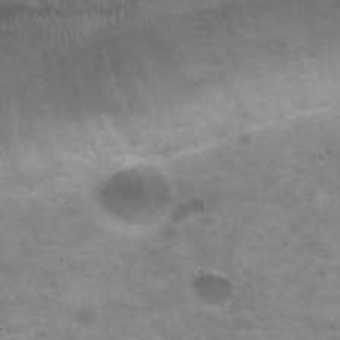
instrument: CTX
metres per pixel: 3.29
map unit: Nhu
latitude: 29.6127
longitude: -47.9150
